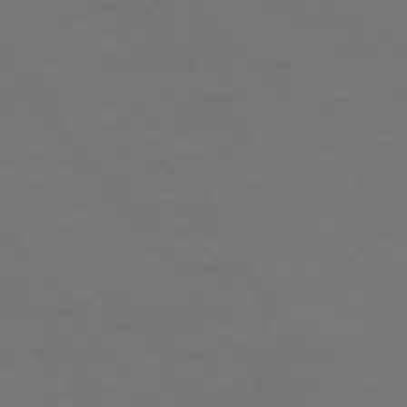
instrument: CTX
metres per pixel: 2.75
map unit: Ap
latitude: -75.0487
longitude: -69.6883
